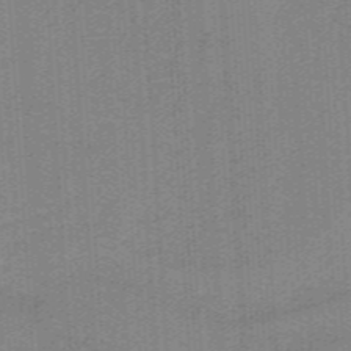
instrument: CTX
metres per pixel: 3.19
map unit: HNb
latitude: -38.5007
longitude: 53.8800
